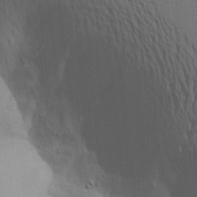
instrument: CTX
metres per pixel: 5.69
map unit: Aa
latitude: 18.5356
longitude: -143.6316
